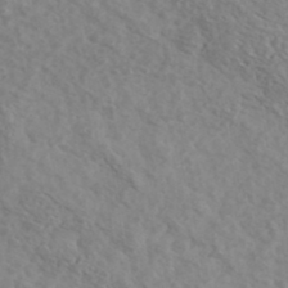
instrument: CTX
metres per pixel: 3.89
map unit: Ave
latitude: 39.0080
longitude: -106.5357
